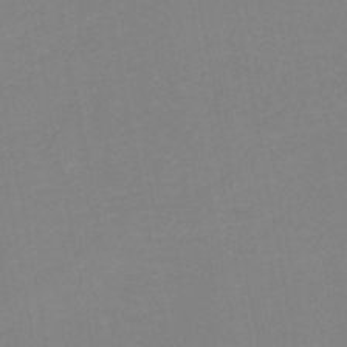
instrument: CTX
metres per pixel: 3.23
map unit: HNb
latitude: -50.3873
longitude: -51.1403
